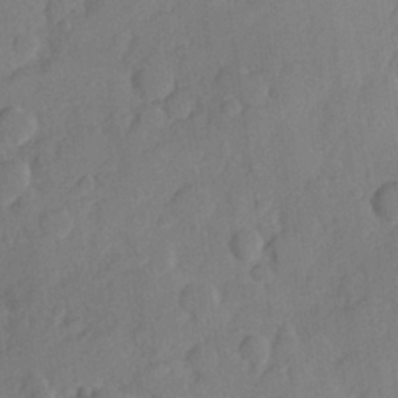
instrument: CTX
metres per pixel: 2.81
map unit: Hve
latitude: 25.6504
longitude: 148.8597
